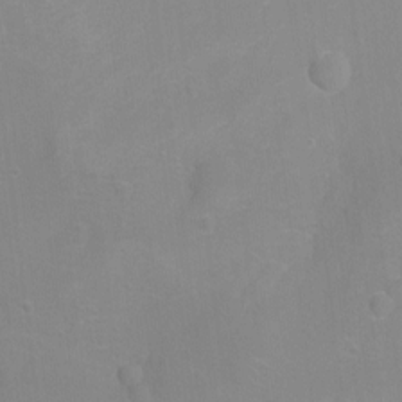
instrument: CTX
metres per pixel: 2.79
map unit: Ht
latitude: -4.2739
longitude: -25.7260
